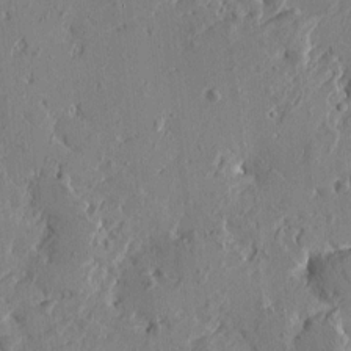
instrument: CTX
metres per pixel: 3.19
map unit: Htu
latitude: -1.9556
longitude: -178.3845
